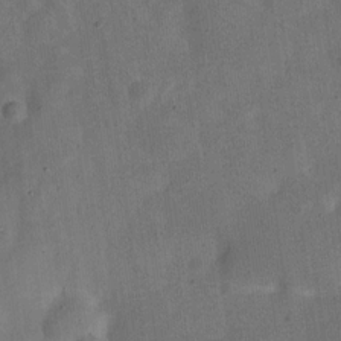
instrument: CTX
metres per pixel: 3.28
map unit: Nve
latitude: -25.5777
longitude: 106.7463
